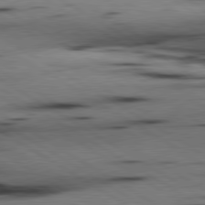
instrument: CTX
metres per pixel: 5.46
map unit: lApd
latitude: 80.5168
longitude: 158.7841
